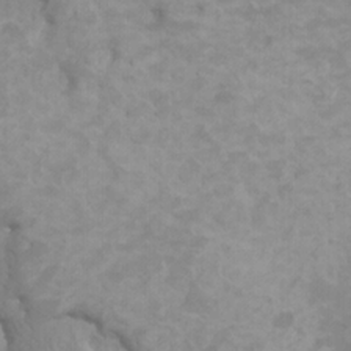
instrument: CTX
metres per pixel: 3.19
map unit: HNhu
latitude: 3.7827
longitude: -2.2522
